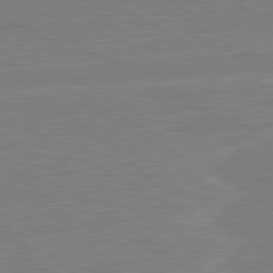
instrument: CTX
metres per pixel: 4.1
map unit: lApd
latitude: 80.5924
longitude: 122.0472
